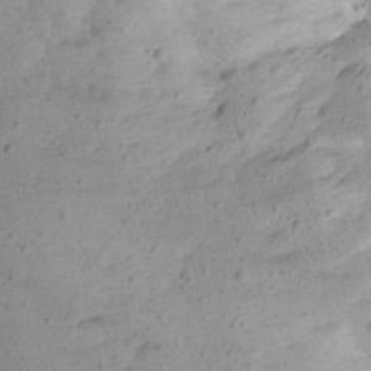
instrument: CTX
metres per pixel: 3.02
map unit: Aa
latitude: 12.9703
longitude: -140.9891
